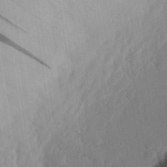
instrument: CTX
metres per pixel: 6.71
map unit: eHh
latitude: 27.1214
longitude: -80.3467
